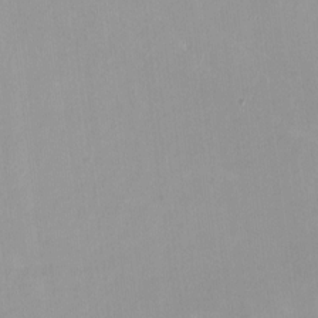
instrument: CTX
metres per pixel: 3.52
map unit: HNhu
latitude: -0.2551
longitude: -4.9325
